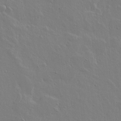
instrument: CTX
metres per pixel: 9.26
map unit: lAvf
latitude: 15.1215
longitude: -126.1956
